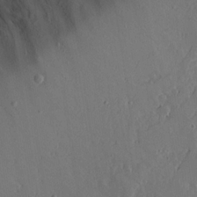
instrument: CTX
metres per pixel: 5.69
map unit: lAvf
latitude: 16.1578
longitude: -125.9717
